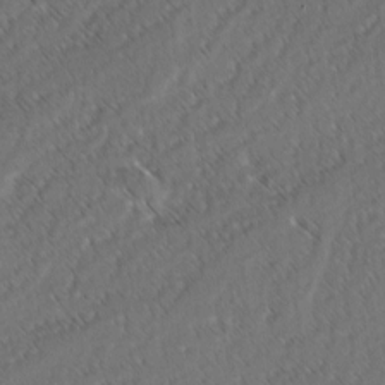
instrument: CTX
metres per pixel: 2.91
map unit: lAvf
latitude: -3.3320
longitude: -114.2333
